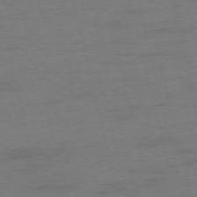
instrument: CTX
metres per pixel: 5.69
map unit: Ap
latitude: -75.4266
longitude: -74.3278
